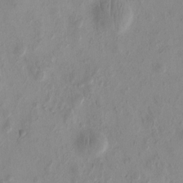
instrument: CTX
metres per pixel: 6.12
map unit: eHh
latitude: -0.3685
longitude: 15.3132
